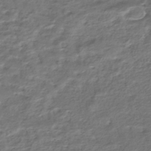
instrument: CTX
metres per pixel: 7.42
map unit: HNhu
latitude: -44.5007
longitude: 101.3320
